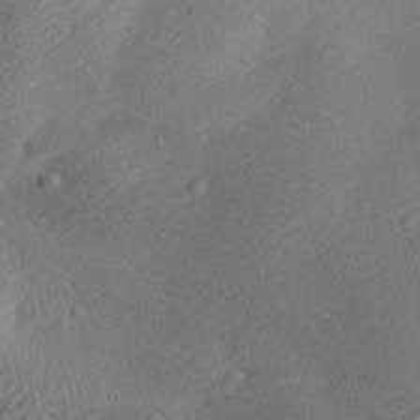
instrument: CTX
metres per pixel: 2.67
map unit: Aa
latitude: 27.8395
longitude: -140.5167
